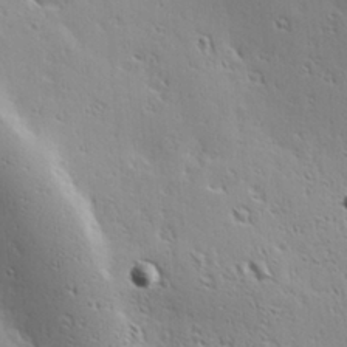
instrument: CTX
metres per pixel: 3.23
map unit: Hve
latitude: 23.6316
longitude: -96.7246
